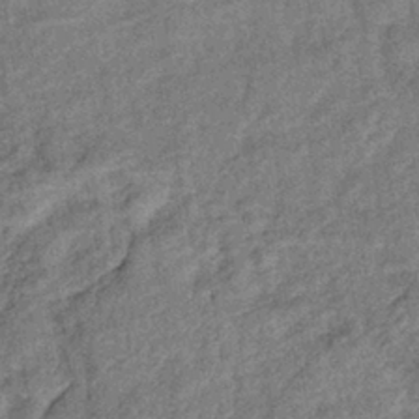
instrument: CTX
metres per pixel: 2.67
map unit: eHb
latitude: -39.8045
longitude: 77.6533
